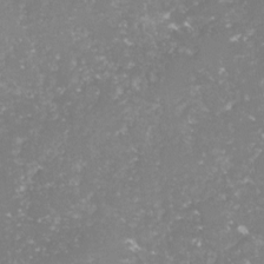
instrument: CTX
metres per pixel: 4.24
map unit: lHvf
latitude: -16.0661
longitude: -98.3278
